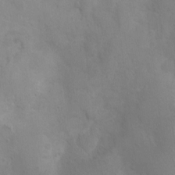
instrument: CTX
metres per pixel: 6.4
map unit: Nhu
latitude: -0.1984
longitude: -16.2523
